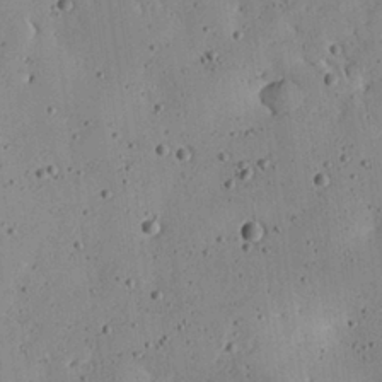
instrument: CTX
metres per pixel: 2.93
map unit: Aa
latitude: 27.2348
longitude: -130.5357
